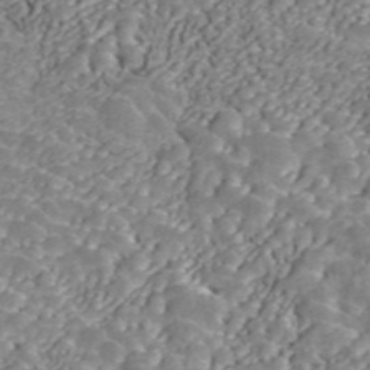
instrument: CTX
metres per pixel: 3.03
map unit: ANa
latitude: 45.6694
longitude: 37.6532
